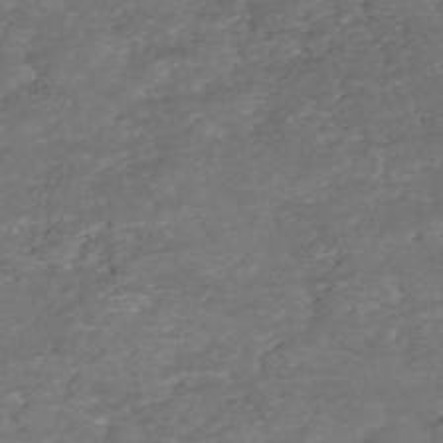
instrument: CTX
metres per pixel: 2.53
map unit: eHh
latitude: -54.6897
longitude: -90.4223
